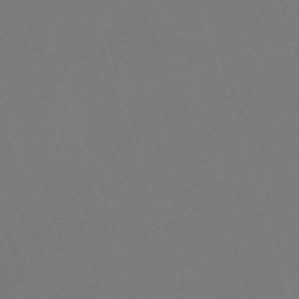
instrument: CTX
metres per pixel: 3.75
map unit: eHh
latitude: -63.0108
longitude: 51.5777
